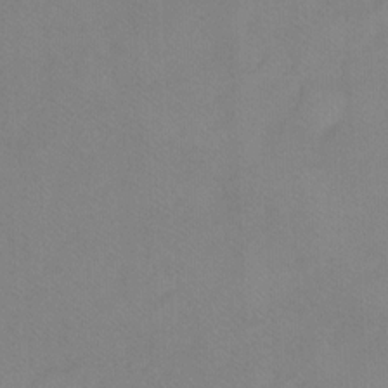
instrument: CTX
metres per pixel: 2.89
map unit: Ht
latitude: -7.8800
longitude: -37.4427
